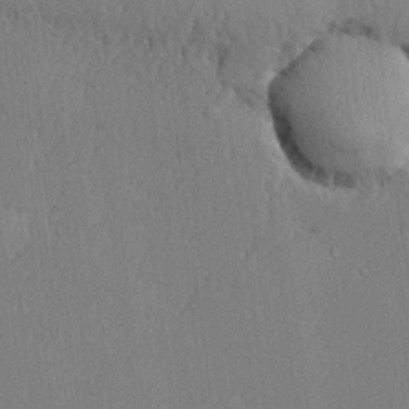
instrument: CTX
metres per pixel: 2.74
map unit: lHvf
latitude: 21.1214
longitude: 142.7652
